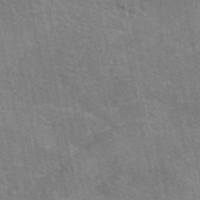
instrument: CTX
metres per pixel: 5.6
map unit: eAb
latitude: 50.9702
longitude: 111.9178
